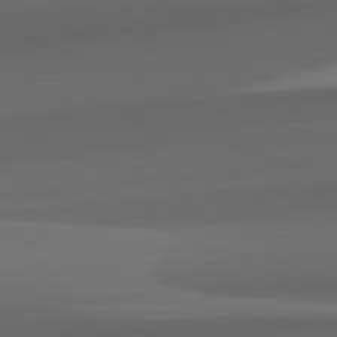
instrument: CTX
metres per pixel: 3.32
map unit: lApd
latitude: 82.1011
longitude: 143.5777
